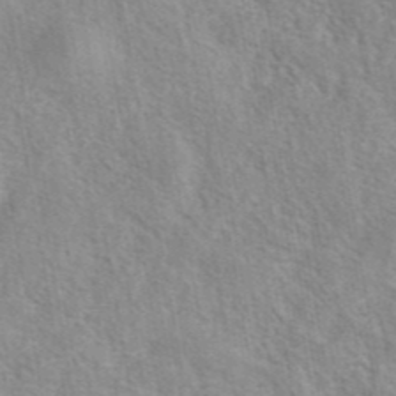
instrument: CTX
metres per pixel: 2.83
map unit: eAb
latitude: 42.1389
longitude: 107.5210
